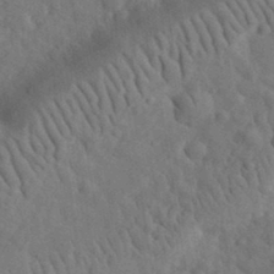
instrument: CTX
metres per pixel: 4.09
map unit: eHh
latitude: 34.4223
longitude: -78.3845
